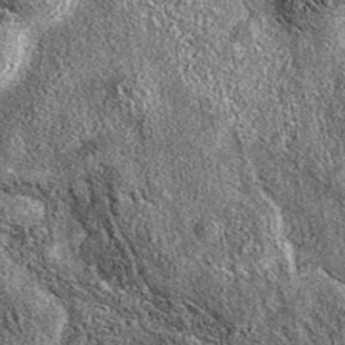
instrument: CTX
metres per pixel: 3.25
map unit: eAb
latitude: 37.1781
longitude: 111.0109
